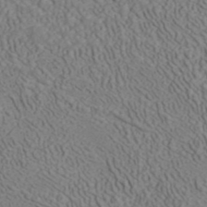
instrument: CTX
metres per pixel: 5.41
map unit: ANa
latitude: 41.3670
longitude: 33.1431
